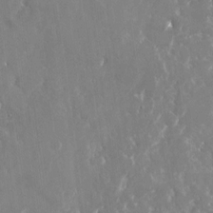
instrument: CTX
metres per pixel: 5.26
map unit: Nhu
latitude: -22.3873
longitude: -72.8758
